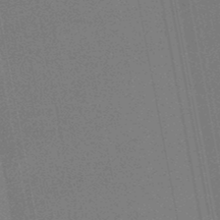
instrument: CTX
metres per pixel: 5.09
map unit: lHb
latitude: -48.6330
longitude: 68.4440
